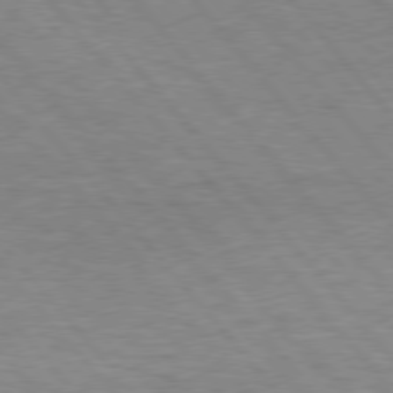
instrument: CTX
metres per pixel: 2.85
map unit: Hpe
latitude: 76.3656
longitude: -157.1025
